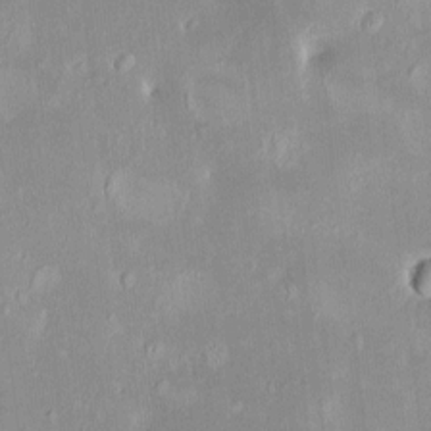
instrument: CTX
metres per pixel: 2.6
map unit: HNhu
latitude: 5.9339
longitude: 7.8044
